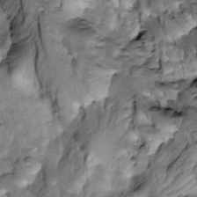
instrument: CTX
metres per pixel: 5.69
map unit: Htu
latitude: -3.7288
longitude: 150.3684
